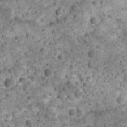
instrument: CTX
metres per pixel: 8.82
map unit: Ave
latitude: 10.8569
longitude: -105.3293
